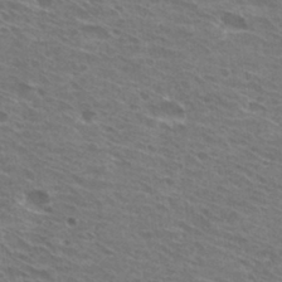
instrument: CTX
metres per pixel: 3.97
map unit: Hto
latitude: 30.9892
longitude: -44.9136
